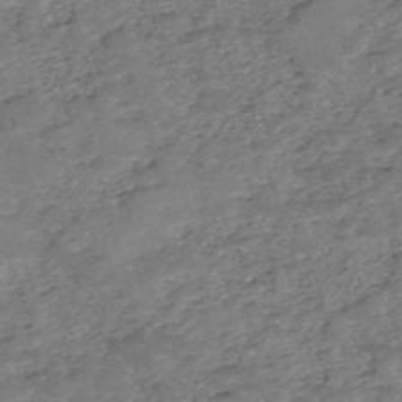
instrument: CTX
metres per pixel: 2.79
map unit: eHh
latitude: -55.2754
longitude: -90.8002
